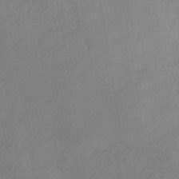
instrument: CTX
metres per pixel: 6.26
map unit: HNb
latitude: -44.7841
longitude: -38.3845
